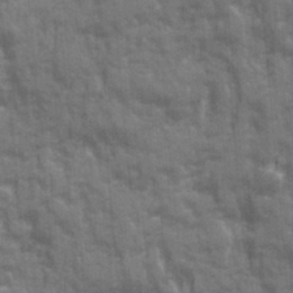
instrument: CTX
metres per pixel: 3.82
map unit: Ave
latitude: 20.4034
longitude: -133.7072
